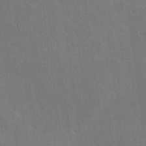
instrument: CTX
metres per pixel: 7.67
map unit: lHvf
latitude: -9.5777
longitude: -102.6112
